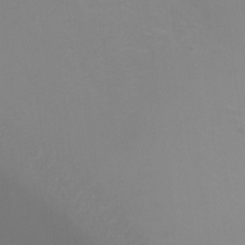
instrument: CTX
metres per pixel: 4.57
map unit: Ht
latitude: -8.2172
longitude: -34.8947
